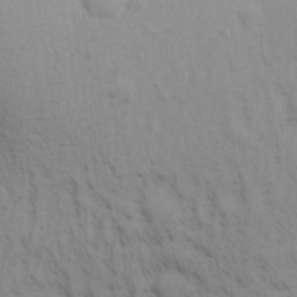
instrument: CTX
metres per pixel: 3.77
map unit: Aa
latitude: 30.1200
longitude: -139.4426
